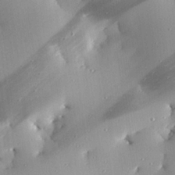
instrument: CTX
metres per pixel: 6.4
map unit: eHh
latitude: 24.3278
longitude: -89.8017
